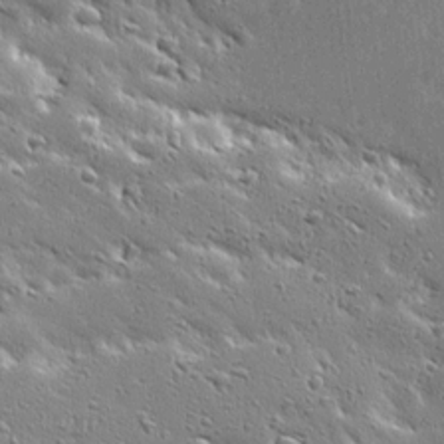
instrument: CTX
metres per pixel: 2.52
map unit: Ave
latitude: 20.0444
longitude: -136.8569
